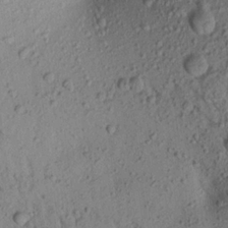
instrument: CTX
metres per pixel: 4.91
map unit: Aa
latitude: 20.1767
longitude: -149.0081
